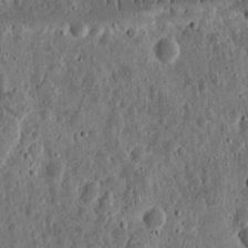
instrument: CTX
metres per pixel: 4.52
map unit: eHh
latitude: 11.4804
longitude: -73.7828
